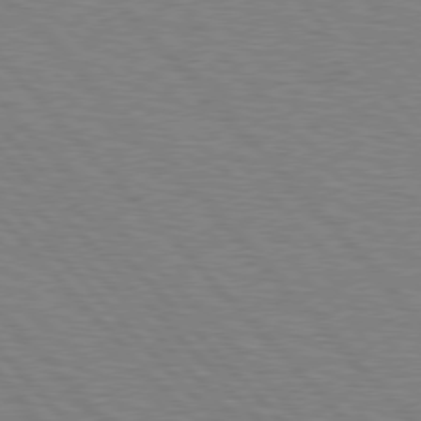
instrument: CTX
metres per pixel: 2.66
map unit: Hpe
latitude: 76.9136
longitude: -150.6490
